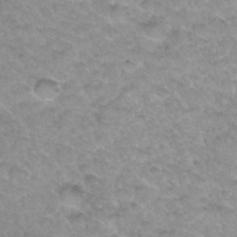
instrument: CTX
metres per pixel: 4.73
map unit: Hto
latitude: 34.7813
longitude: -48.7057
